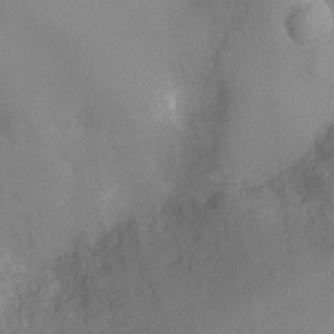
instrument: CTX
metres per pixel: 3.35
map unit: Nhu
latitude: -13.8800
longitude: -24.4223
